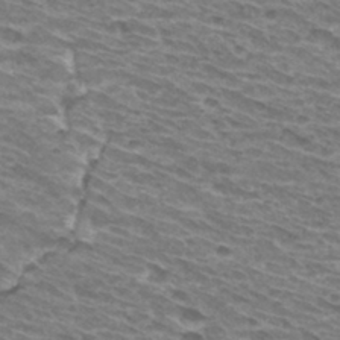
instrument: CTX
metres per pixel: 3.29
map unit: Hto
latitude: 31.6127
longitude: -42.2901
